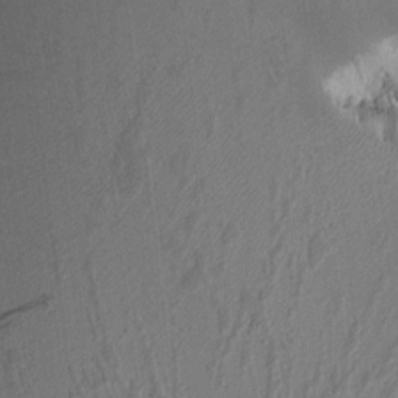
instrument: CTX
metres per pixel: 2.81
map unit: Htu
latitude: -3.8800
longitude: 175.6154
